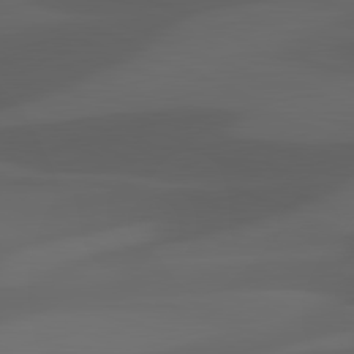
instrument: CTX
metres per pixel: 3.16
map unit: lApd
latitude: 81.3293
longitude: 123.8234
